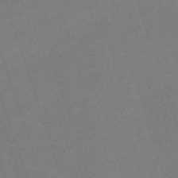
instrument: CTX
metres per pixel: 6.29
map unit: eHh
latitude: -63.5588
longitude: 50.1984
